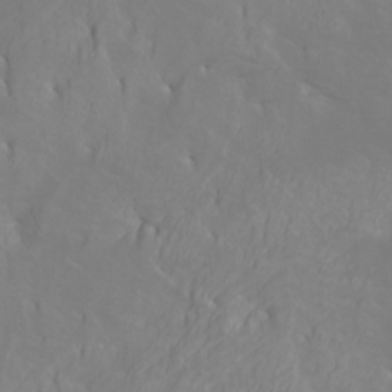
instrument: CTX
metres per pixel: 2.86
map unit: Htu
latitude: -6.2739
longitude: -71.5749
